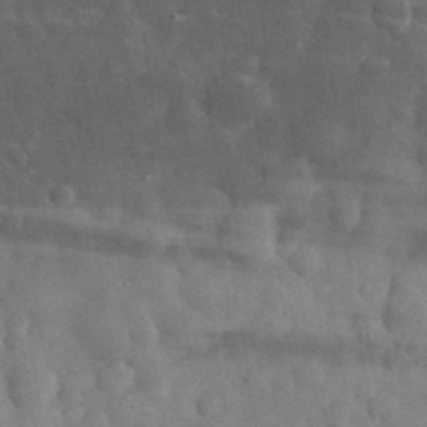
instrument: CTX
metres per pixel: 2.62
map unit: eHh
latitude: 31.3860
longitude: -71.1025
